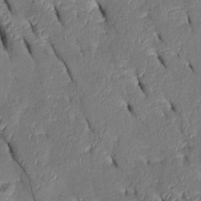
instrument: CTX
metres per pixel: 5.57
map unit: Htu
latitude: 1.0836
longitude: 148.9731
